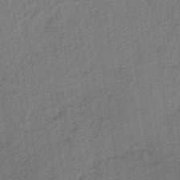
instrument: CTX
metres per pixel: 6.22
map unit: lHb
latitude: -34.7841
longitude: 62.8219
